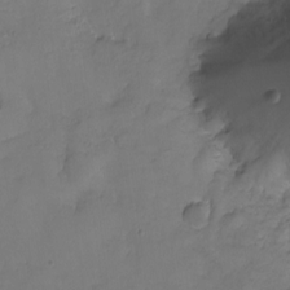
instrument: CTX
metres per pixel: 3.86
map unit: eHh
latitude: -8.5574
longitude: -67.3481
